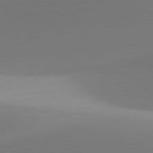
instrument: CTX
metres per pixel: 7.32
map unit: lApd
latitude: 81.5938
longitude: 142.3684
